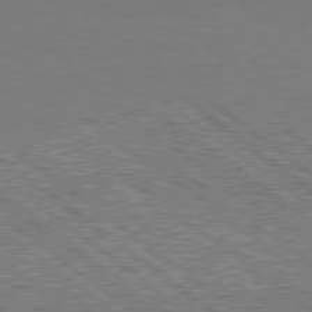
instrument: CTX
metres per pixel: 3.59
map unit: Hpe
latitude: 78.3656
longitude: -121.5182
